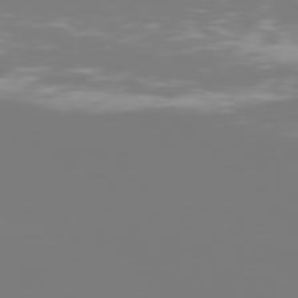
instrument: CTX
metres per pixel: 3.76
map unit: Hpe
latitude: 77.0080
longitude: -162.7436
